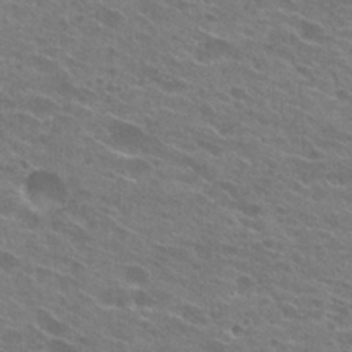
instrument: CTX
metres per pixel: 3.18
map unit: Hto
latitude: 24.9135
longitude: -43.8583
